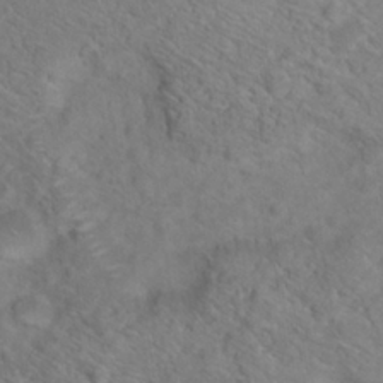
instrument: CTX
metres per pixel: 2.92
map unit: Hto
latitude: 18.4412
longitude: -38.3278
